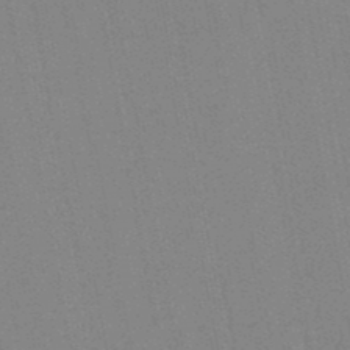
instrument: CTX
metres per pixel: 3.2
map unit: lHb
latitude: -48.6141
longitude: 73.5777
